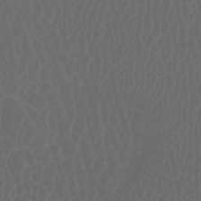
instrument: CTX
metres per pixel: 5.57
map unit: Htu
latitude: -1.0676
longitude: -76.8002
